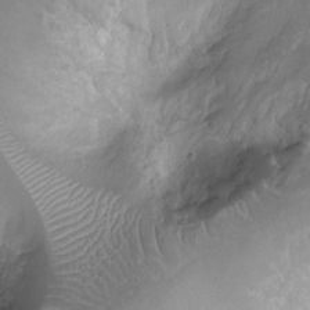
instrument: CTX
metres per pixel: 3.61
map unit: Ht
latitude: -9.0486
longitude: -20.9514
